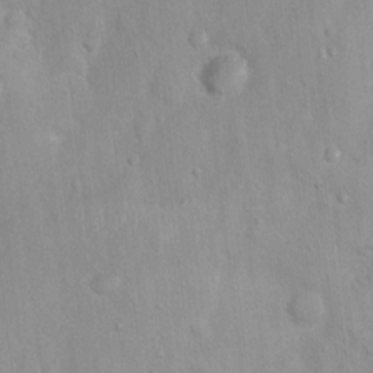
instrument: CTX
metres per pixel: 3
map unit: Nhu
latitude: 0.3845
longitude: -16.4790
